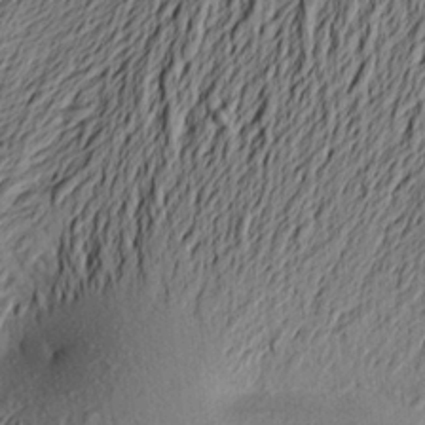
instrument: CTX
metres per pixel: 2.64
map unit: Aa
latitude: 24.0633
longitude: -150.0444
